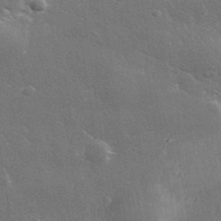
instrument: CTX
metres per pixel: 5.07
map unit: lHvf
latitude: 32.0444
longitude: -91.4804
